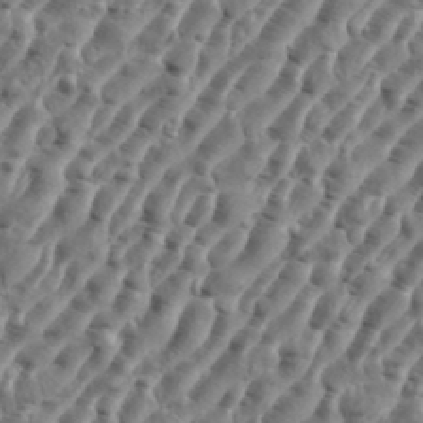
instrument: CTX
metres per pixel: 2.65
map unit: eHh
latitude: 36.0633
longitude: -135.5560
